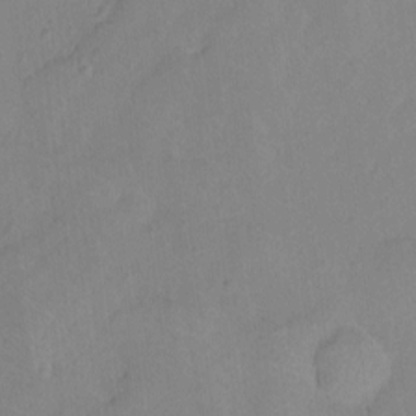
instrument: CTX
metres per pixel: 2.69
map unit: Ht
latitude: -9.2376
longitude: -22.4601
